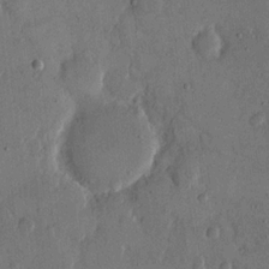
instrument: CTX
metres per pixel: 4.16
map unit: eHh
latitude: 14.2145
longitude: -68.1956
